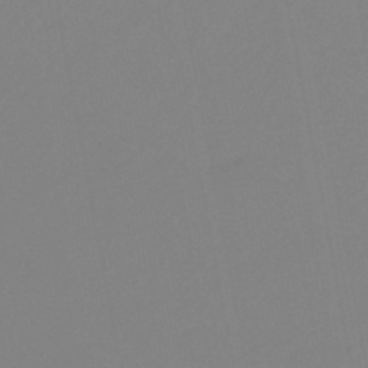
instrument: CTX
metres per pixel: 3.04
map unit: HNb
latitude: -46.2928
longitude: 55.8423
